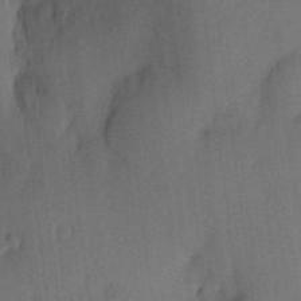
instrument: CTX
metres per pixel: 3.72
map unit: eHh
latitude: 5.3104
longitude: -73.5938
